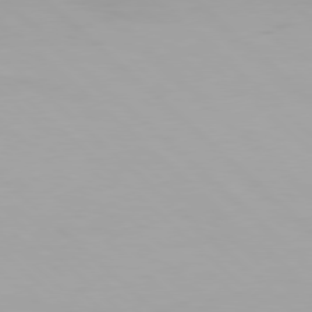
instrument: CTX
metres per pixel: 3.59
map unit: Hpe
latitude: 77.4615
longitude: -132.9514
